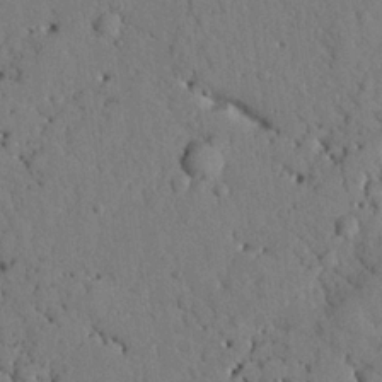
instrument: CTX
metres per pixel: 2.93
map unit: Nhu
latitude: 21.4994
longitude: -76.3467
